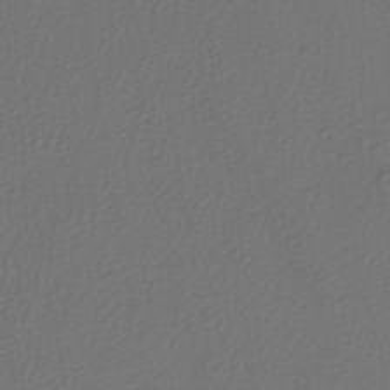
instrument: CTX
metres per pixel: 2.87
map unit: HNhu
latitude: -47.0864
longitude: 103.9178
